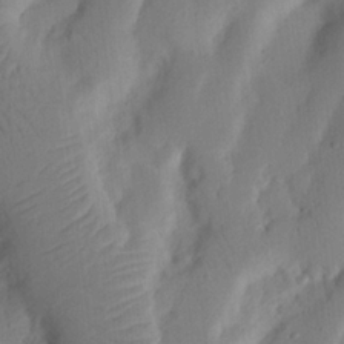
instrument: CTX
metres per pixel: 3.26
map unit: Nhu
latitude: 19.8205
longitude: -74.2900
